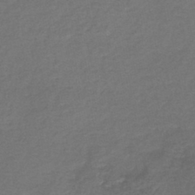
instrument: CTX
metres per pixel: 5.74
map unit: lHb
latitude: -43.9178
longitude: 62.2550
